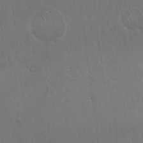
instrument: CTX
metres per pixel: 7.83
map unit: Hto
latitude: 18.1955
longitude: -60.0255
